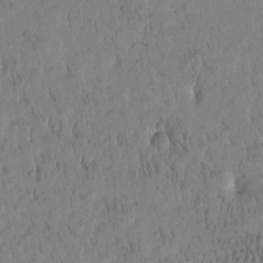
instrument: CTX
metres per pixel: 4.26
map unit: Htu
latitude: -4.6896
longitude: 175.1620
